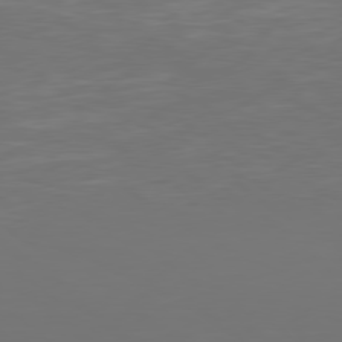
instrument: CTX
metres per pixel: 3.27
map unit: Hpe
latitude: 78.0822
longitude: -125.1214
